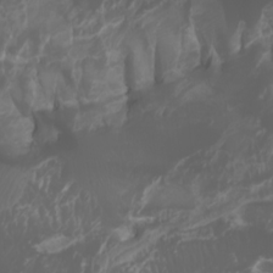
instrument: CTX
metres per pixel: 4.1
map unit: Htu
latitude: -1.2187
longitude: -77.6882
